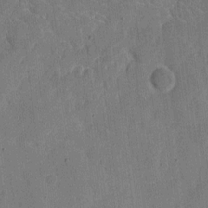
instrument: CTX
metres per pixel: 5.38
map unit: eHh
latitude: 7.4804
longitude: -66.4412
